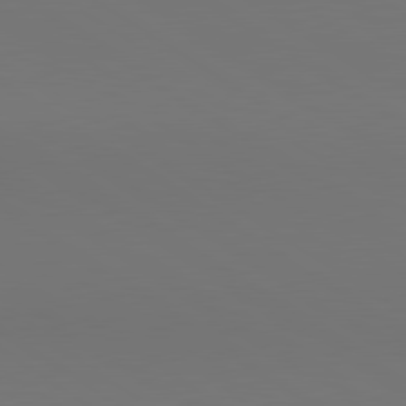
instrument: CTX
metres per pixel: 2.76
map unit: lApd
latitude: 80.8002
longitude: 152.1416
